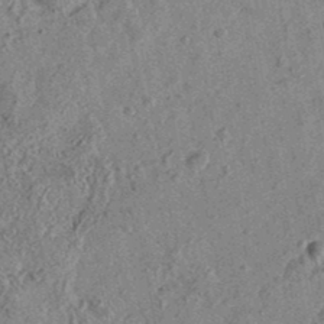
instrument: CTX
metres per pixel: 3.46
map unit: eAb
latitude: 36.4034
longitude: 113.1053
